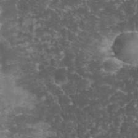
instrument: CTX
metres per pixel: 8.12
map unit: eHh
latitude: 33.8205
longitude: -65.2726
